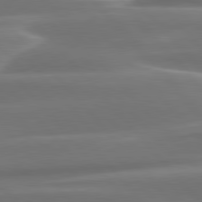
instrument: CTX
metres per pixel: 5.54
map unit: lApd
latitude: 79.8395
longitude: -114.1010
